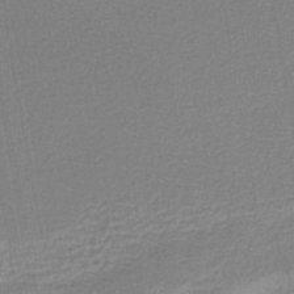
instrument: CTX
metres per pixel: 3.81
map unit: lHb
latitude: -43.8989
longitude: 65.4266
